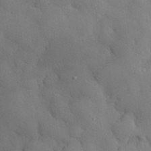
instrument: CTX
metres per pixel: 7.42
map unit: eHh
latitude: 29.2726
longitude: -79.0648
